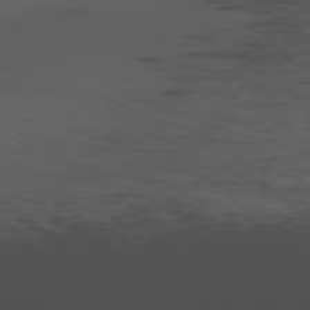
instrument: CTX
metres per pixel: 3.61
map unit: Ap
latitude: -76.4440
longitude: -66.7435
